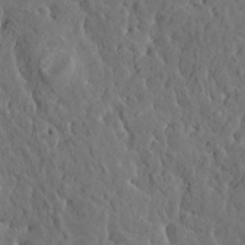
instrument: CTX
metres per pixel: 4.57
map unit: HNhu
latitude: 6.5546
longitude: -0.5545
